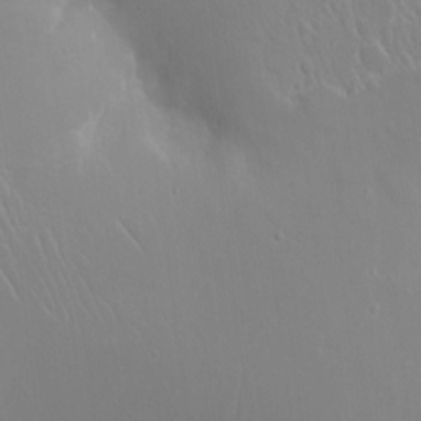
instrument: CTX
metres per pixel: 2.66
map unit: eHh
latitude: 4.0822
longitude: -69.0459
